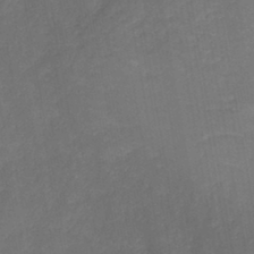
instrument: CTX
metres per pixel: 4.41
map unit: HNb
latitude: -43.9556
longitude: -38.9136
